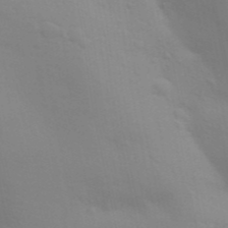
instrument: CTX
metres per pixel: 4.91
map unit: Aa
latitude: 32.5357
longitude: -145.3293
